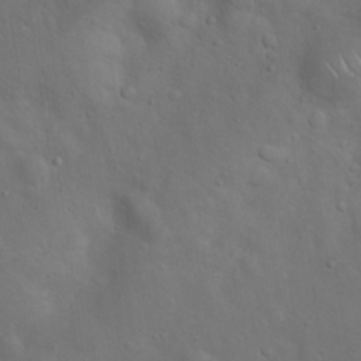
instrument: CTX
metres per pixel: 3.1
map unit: Hto
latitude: 18.1200
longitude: -53.1781
